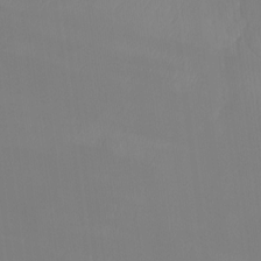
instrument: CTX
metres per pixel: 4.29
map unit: Ht
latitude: -14.4251
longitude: -53.7828
